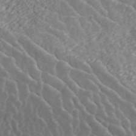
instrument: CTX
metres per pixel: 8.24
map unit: ANa
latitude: 45.5371
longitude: 23.5966
